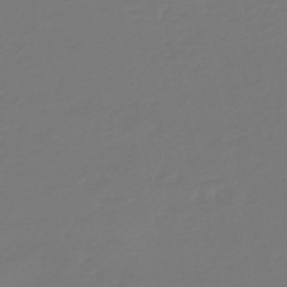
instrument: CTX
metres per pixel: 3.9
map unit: HNb
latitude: -46.8786
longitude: 55.3699
